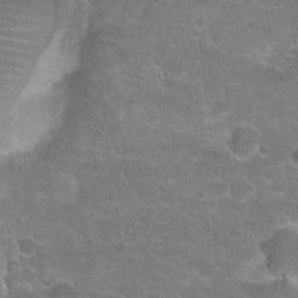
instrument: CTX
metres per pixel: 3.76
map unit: Hto
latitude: 20.8002
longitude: -43.0270
